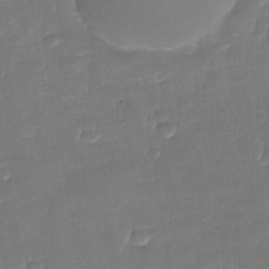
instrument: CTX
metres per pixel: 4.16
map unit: Nhe
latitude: -35.8233
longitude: -90.4223
